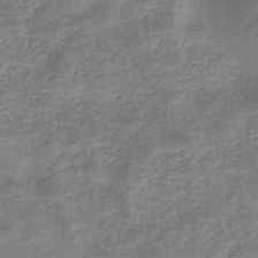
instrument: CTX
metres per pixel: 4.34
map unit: eHb
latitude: -32.8408
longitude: 75.1620
